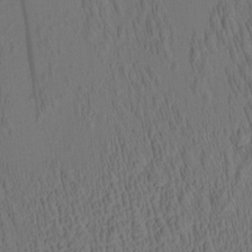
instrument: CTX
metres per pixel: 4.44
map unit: eHh
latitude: -0.8786
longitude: 15.4266
